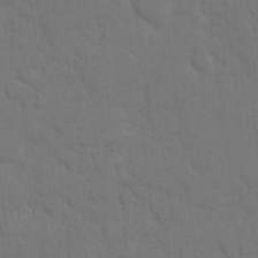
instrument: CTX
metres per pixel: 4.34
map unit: eHh
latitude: 7.6505
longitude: -67.5938
